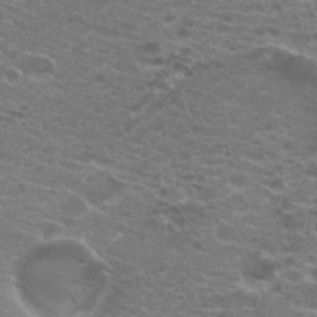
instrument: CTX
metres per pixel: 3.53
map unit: Hto
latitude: 20.2523
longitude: -40.4412
